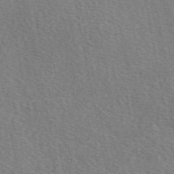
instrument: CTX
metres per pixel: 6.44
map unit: eAb
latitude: 50.8002
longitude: 108.4818
